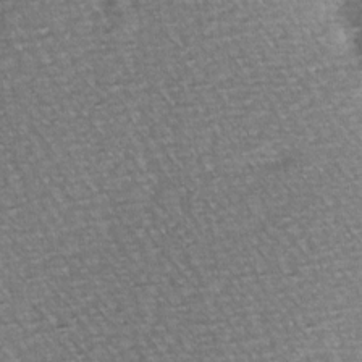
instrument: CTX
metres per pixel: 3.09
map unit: Hve
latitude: 3.2726
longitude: -120.9325
